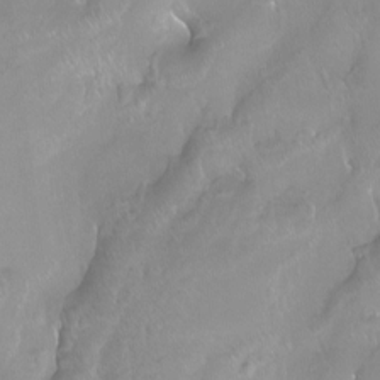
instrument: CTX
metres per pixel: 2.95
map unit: Htu
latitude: -14.1039
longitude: -45.9717
